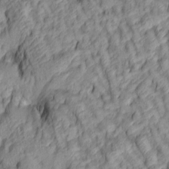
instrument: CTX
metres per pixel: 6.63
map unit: lAa
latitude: 5.0836
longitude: -116.3278
